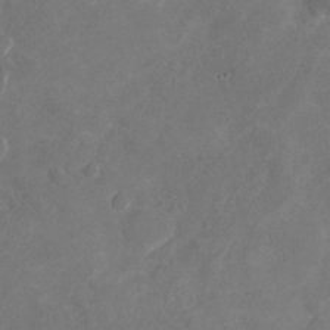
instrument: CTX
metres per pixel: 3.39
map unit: Nhu
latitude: -16.9920
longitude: -57.8961
